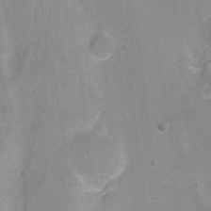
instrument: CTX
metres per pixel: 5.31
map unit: Nhu
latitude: -7.6344
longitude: -41.0080
